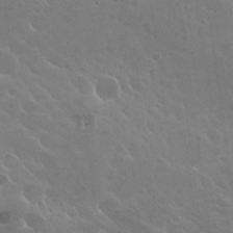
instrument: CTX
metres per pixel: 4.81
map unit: Hto
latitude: 28.4979
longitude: -40.8946
